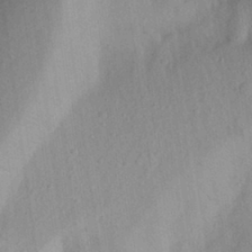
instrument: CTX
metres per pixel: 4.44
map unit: Aa
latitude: 28.3845
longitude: -145.9528
